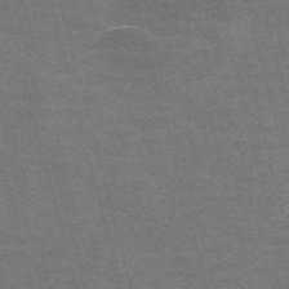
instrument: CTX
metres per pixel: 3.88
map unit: Nve
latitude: -57.7855
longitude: 65.6155
